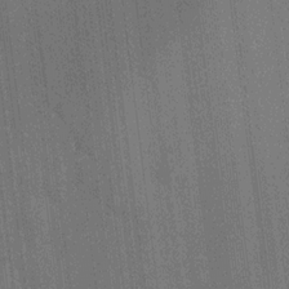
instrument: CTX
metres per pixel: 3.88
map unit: lAvf
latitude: 7.3293
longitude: 165.8612
